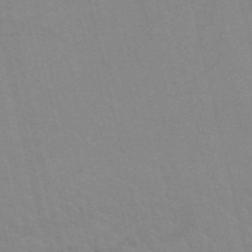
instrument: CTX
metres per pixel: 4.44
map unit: HNb
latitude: -52.7085
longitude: -44.8380
